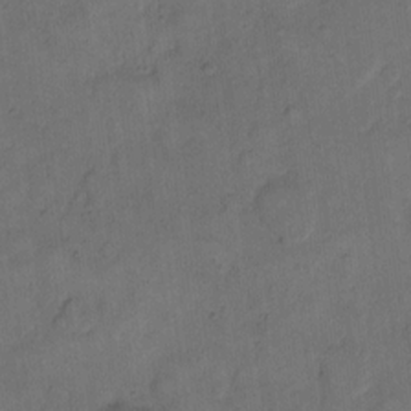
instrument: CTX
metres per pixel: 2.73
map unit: eHh
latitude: 13.3860
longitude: -65.8961
